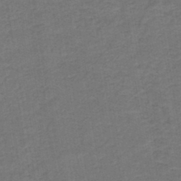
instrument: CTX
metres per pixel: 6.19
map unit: HNb
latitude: -43.6343
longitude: 51.6533
